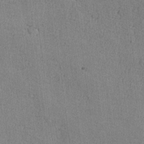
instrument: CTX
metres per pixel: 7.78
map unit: lAvf
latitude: -6.0661
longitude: -114.3656
